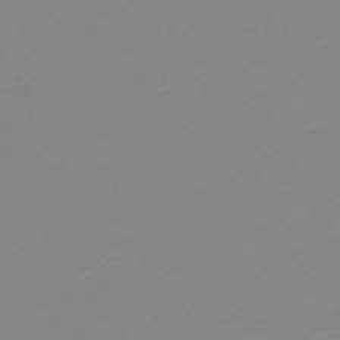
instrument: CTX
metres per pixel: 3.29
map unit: lHb
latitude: -44.6330
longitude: 61.4454
